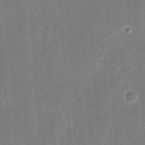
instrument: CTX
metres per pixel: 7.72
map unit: eHh
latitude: 8.6869
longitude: -73.5372
